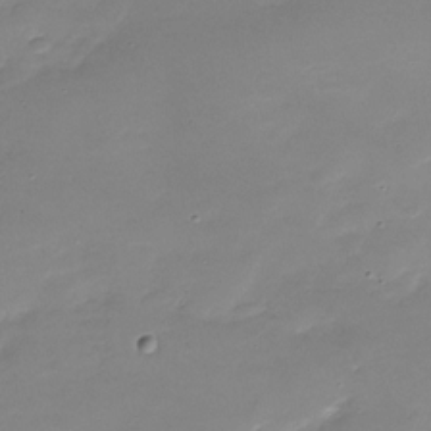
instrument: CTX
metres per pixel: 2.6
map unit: Nhu
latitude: -28.8786
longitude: -66.0255
